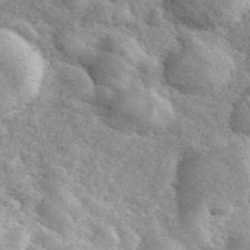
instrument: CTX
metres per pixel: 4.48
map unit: ANa
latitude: 41.9339
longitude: 49.6722
